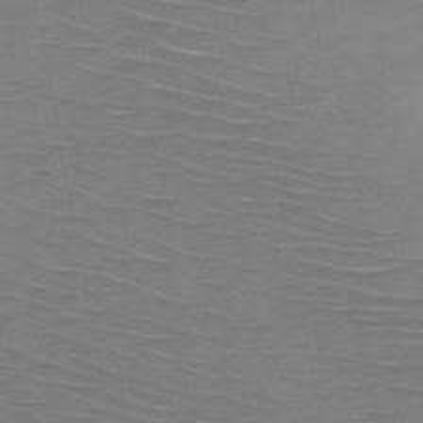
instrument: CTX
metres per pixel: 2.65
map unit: HNb
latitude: -48.9164
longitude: -44.6490
